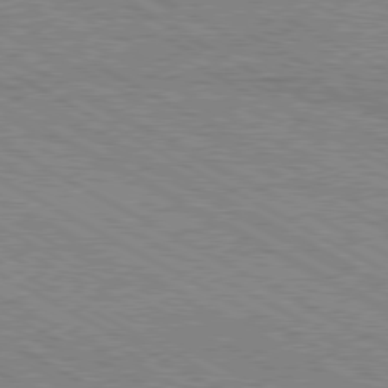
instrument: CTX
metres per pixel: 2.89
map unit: Hpe
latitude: -80.7652
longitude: 20.4251
